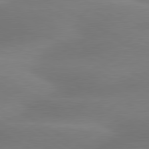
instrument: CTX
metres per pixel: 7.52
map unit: lApd
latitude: 79.9528
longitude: -88.8947
